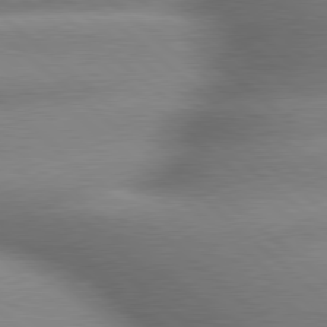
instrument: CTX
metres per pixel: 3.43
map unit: lApd
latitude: 79.6316
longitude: -163.0270
